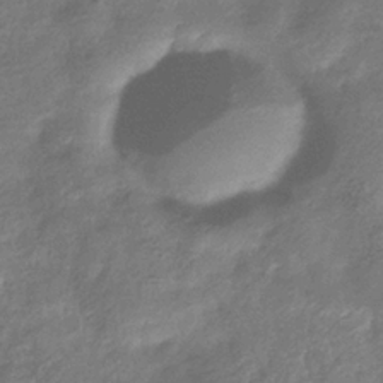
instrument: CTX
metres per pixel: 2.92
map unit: eHb
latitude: -34.2928
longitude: 80.1984
